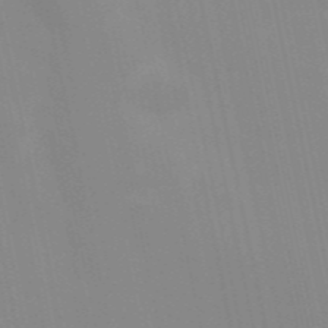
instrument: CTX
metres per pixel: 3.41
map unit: Hve
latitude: 30.6302
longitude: 150.2173
